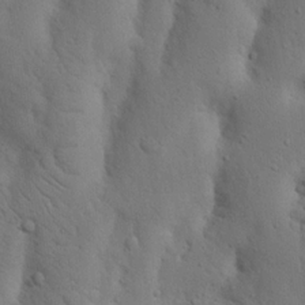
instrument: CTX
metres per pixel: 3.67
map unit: Nhu
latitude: 18.9702
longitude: -75.5560
